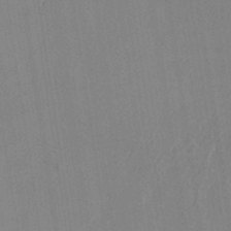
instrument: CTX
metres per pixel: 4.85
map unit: eHh
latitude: 34.2522
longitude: -133.4804
